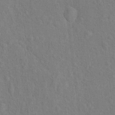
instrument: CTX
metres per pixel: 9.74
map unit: Hto
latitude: 15.7639
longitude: -41.4048
